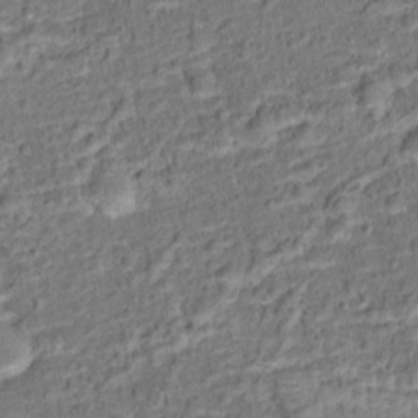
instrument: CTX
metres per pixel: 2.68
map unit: Hto
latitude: 15.2159
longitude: -39.1403
